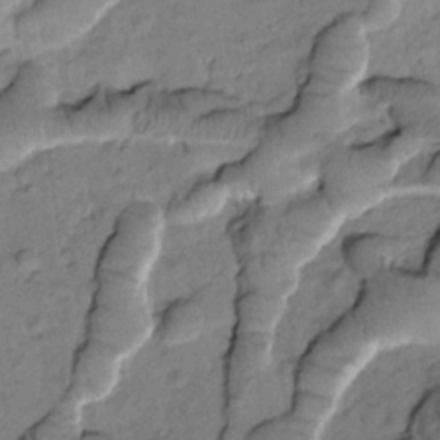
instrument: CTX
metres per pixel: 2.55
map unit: Htu
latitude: -2.1038
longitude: 172.9919
